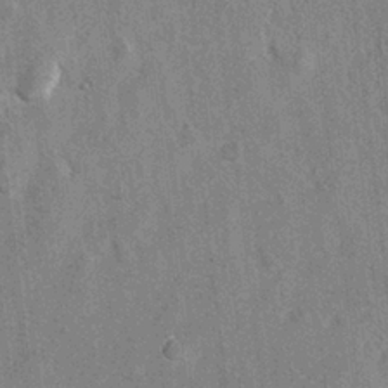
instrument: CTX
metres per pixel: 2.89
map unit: Hto
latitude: 8.6869
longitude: -34.8191
